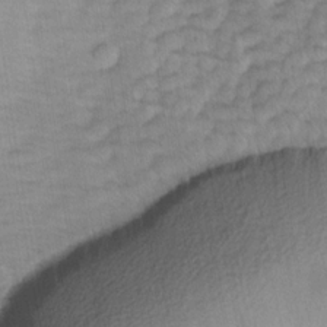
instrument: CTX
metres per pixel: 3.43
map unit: Ave
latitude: -1.1998
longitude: -113.7449
